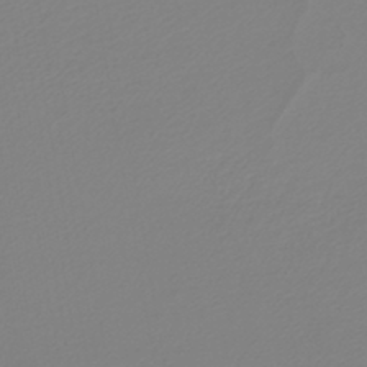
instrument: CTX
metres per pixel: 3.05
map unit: lHb
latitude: -44.5385
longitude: 76.0661
